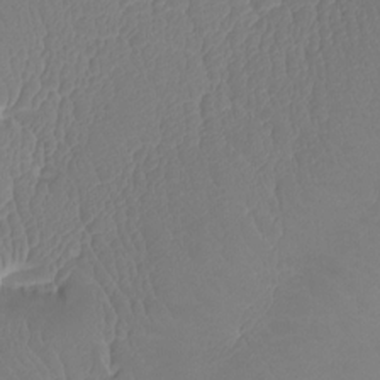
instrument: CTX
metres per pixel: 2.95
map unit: Htu
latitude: -13.0487
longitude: -71.5938
